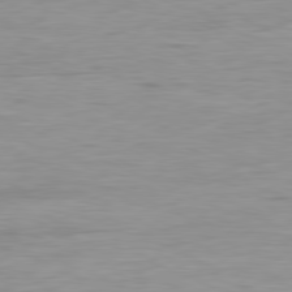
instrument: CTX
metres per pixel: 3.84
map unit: Ap
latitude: -81.1053
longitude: -81.1970
